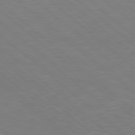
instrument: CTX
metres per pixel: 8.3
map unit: Hpe
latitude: 78.3090
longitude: -125.5749
